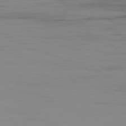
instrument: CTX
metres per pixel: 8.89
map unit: Hpe
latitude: -82.2739
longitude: 17.8612
